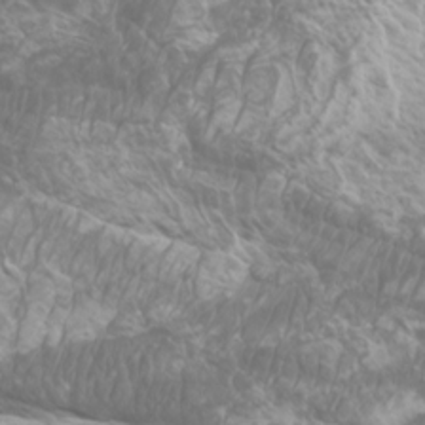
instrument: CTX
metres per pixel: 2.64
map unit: Htu
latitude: -5.7666
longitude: -75.2915
